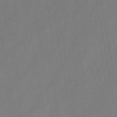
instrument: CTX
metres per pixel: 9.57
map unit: HNb
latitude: -44.8219
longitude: -38.7057
